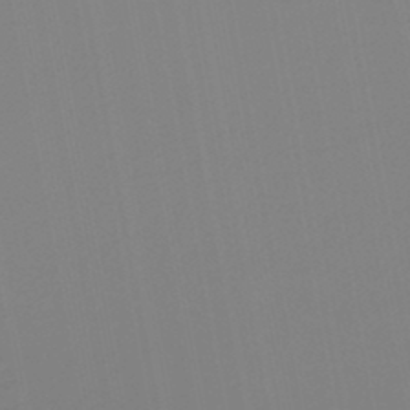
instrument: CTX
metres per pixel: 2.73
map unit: lHb
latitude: -45.8233
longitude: 74.1039
